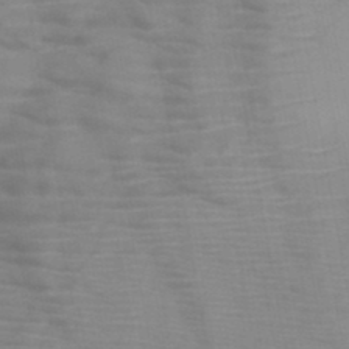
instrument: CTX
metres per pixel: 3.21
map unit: HNb
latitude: -46.6896
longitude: -47.6316
